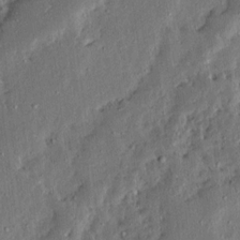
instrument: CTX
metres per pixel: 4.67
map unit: Ave
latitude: 13.6694
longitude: -137.0081
